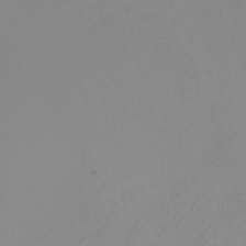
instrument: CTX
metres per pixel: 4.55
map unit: Nhu
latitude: -8.9731
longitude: -95.0648
